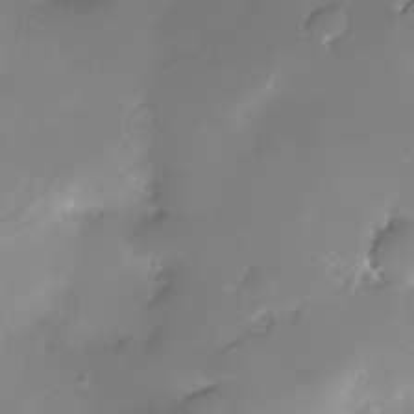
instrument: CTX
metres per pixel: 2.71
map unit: Nhe
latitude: -32.6708
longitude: -118.0633
